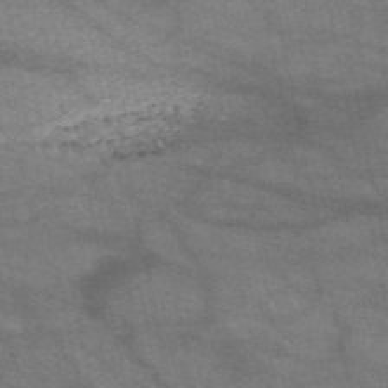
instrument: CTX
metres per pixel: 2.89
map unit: HNb
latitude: -52.8597
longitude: -43.0270
